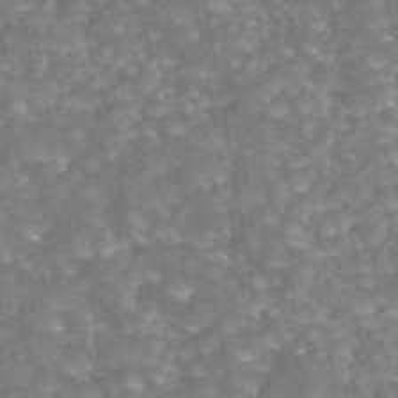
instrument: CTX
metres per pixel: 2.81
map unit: eAb
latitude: 44.1766
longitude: 106.4062
